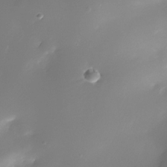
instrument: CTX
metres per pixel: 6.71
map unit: Nhe
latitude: -33.3132
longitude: -116.8191
